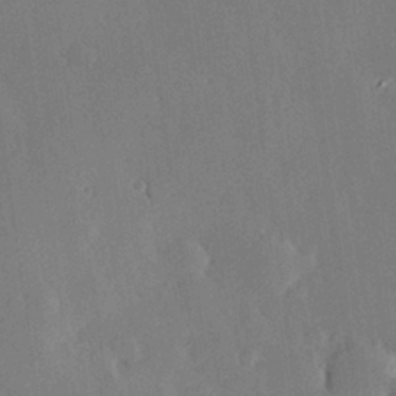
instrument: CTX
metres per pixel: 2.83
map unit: Hve
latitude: 24.9324
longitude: -92.8380
